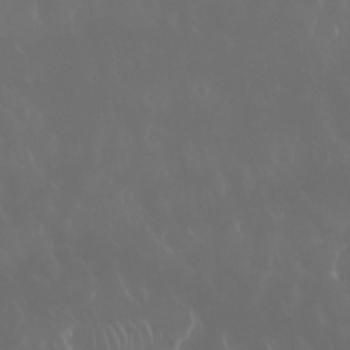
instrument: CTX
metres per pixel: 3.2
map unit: Nhu
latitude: 30.3657
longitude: -58.8758
